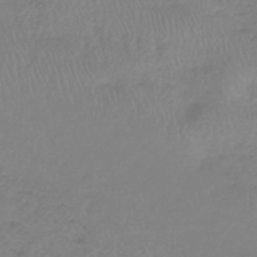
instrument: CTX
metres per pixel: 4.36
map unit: lHb
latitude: -41.4454
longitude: 64.6708
